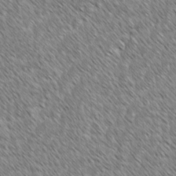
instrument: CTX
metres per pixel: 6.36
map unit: lAvf
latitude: -1.8612
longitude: -114.5923
